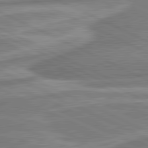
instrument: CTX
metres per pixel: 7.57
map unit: lApd
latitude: 81.5749
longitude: -174.2712
